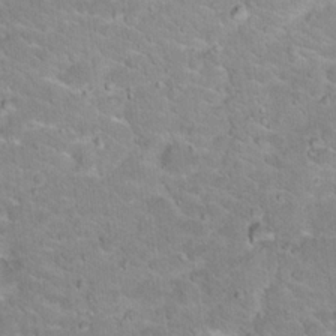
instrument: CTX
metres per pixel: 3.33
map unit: Hto
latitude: 17.9717
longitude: -36.0822
